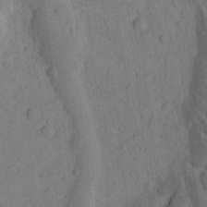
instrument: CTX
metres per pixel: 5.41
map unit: Htu
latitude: -0.6897
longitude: 173.9556
